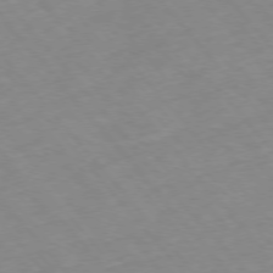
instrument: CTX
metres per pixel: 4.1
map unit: Hpe
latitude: -76.4062
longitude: -18.1766
